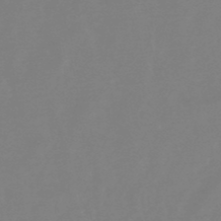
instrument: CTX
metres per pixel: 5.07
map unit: lHb
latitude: -48.6519
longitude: 72.1606
